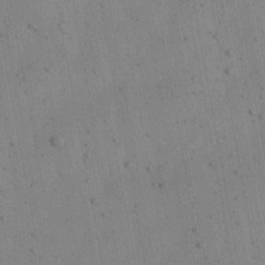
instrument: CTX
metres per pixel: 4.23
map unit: Aa
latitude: 22.3467
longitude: -143.0648
